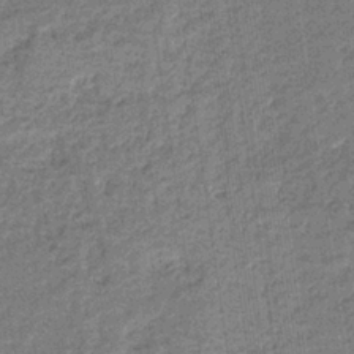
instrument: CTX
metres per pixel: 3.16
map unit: eHb
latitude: -33.8612
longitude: 75.9178
